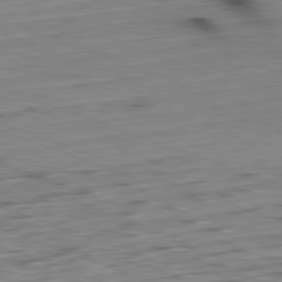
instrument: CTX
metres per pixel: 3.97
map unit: Hpe
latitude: -82.4818
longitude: 13.1242
